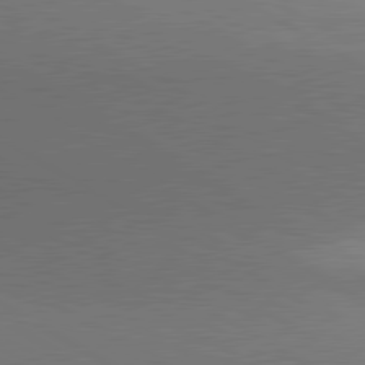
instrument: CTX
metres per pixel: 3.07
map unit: lApd
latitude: 80.5357
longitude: 136.4440
